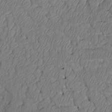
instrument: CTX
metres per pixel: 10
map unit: Htu
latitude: 3.0647
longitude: 149.0676
